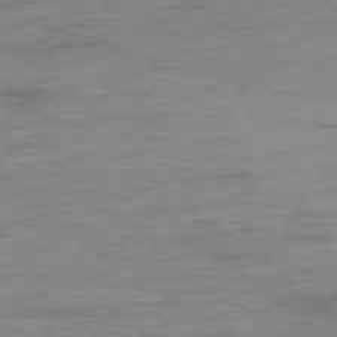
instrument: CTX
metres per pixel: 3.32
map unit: Ap
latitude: -78.6518
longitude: -87.2915
